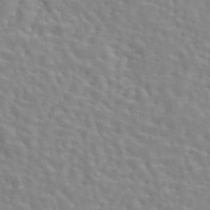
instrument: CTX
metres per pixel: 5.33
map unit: eAb
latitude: 44.1955
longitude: 113.1998
